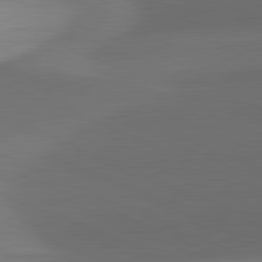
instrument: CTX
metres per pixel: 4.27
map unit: lApd
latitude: 81.6694
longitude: 132.7464
